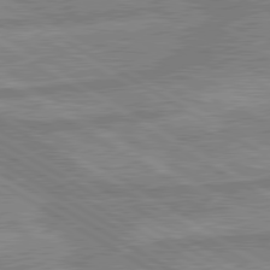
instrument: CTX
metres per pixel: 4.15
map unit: lApd
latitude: 80.0255
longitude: -171.0269
